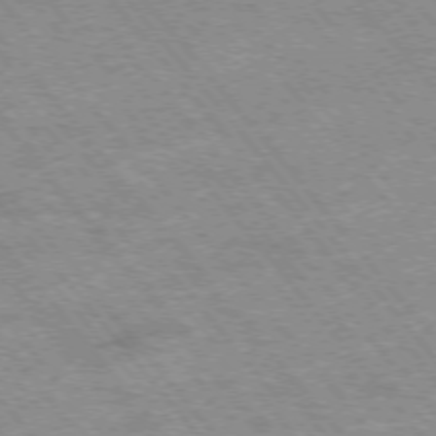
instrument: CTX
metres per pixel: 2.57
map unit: Hpe
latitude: -75.5777
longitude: -14.4034
